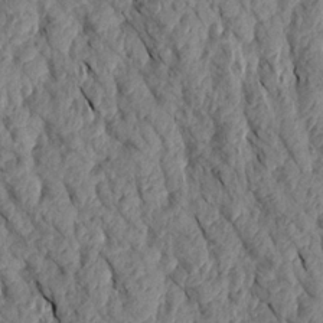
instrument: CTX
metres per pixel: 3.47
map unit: Aa
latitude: 17.8017
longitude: -145.9339
